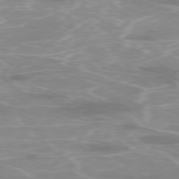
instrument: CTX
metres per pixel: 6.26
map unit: Ap
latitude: -79.2565
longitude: -93.0080
